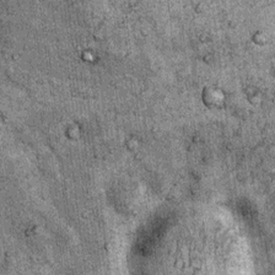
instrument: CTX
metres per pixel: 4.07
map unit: Nhu
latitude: 7.9717
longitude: -23.4993
